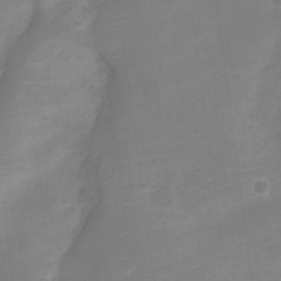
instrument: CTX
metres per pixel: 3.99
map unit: Nve
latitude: -21.3131
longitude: 106.7841
